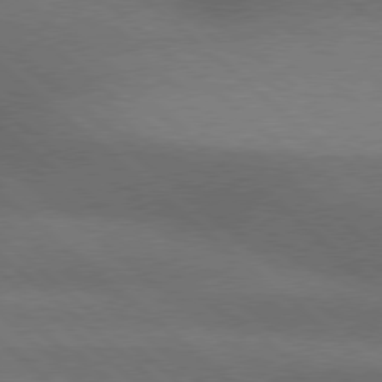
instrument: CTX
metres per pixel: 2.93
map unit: Hpe
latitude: 77.9339
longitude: -157.6882
